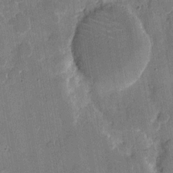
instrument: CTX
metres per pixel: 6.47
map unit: eHh
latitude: 7.0647
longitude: -66.1766
